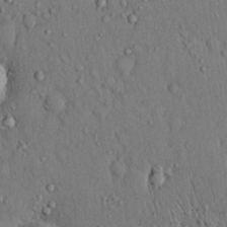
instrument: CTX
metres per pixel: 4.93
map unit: Hto
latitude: 13.1025
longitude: -58.2900
